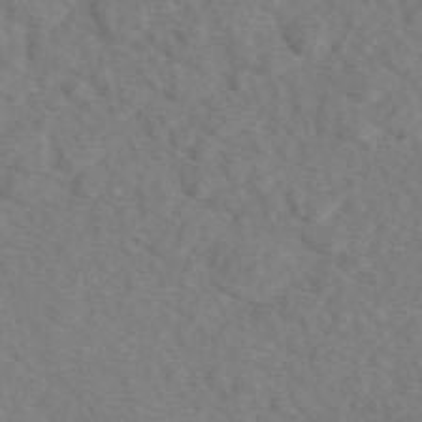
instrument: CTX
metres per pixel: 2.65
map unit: eAb
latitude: 48.4790
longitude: 107.2565
